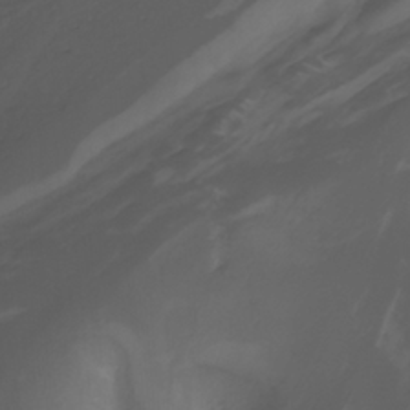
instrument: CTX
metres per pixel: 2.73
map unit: Nhu
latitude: -13.3888
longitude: -63.0270
